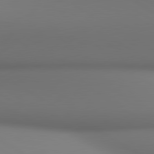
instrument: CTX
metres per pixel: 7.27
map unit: lApd
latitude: 80.7057
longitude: 137.5777
